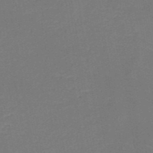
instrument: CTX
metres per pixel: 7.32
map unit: HNb
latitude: -50.6518
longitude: -48.5924
